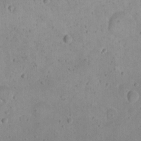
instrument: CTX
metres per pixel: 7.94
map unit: eHh
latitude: 23.2348
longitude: -66.8191
